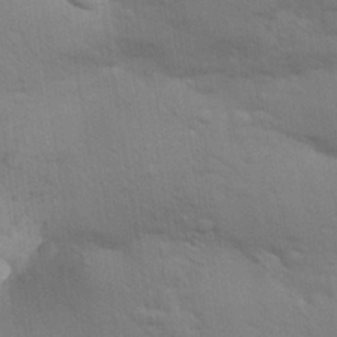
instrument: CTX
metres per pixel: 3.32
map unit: Aa
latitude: 31.8206
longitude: -146.5546
